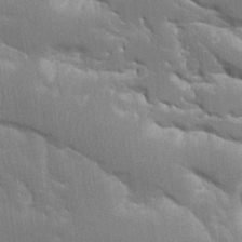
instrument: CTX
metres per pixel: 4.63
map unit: Aa
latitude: 10.7057
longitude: -125.7827
